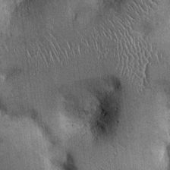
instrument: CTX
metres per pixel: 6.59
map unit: Ht
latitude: -2.8408
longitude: -13.0459
